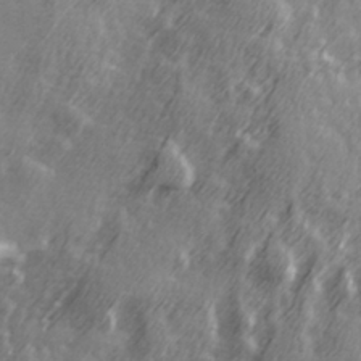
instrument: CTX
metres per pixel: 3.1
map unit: Hve
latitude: 26.4601
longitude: 146.7274
